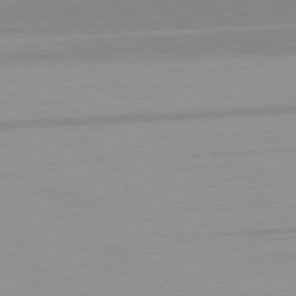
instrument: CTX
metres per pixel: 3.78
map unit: Hpe
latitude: 77.5371
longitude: -163.7828
